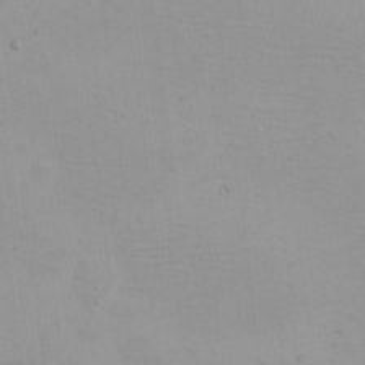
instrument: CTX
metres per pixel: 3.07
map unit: eHh
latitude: -4.9541
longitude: -83.3103
